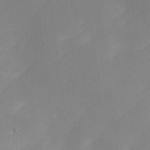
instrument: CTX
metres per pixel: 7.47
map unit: Ave
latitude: -0.2173
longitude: -114.2333
